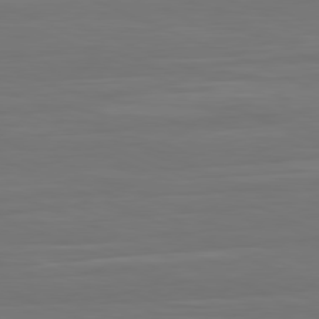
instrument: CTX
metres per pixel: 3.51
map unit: Hpe
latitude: -81.8045
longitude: 20.6896
